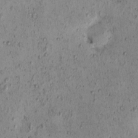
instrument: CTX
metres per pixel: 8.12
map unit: eHh
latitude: -0.7653
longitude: 19.1809
